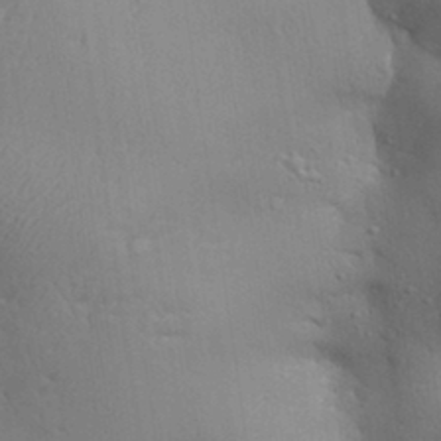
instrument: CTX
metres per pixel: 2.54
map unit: Aa
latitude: 32.1200
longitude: -143.9150
